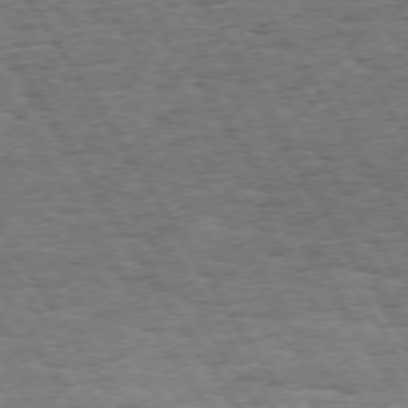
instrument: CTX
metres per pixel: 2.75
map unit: Hpe
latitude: 73.5938
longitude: -139.8961
